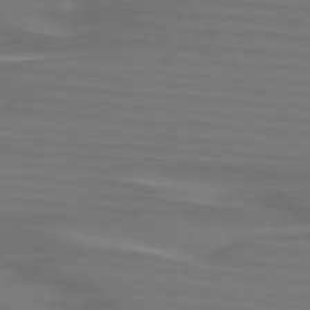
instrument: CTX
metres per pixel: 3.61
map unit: lApd
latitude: 75.5182
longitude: -80.6113
